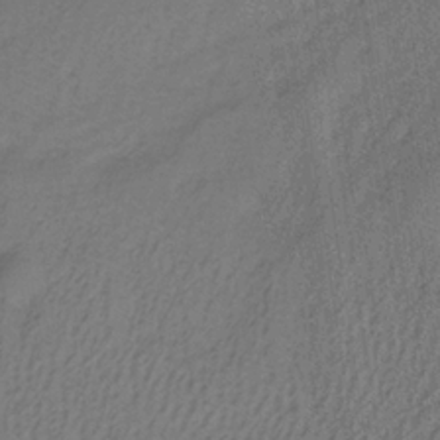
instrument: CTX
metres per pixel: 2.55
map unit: lHb
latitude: -35.5588
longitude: 70.7463
